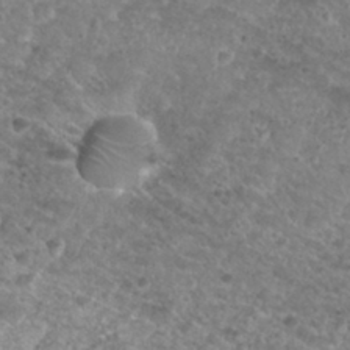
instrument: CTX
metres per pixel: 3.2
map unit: Nhu
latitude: 29.9150
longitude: -50.0822
